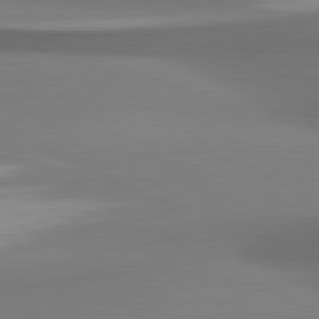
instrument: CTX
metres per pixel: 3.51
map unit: lApd
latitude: 81.2537
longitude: 173.9745
